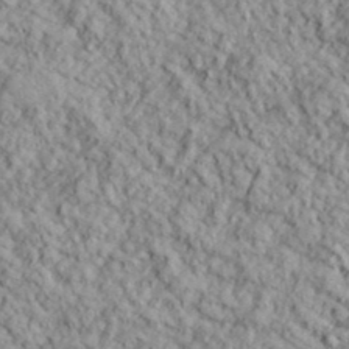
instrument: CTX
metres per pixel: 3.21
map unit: lHvf
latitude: 39.1025
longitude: -89.8206
